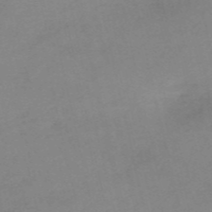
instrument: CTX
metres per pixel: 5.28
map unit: HNb
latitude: -54.6141
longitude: -45.6694
